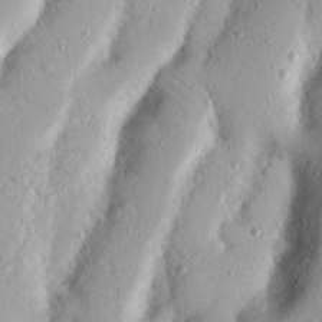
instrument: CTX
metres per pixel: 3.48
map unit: Nhu
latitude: 19.0836
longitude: -77.3670
